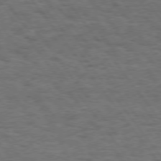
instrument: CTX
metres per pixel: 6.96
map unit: Hpe
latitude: 74.4601
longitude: -152.6869
